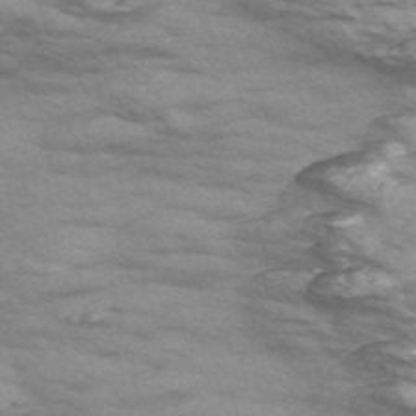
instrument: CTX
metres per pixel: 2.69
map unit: Nve
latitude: -58.2928
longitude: 54.4251
